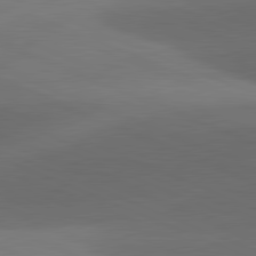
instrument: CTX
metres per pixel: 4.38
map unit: lApd
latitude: 81.6505
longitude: 132.3118
